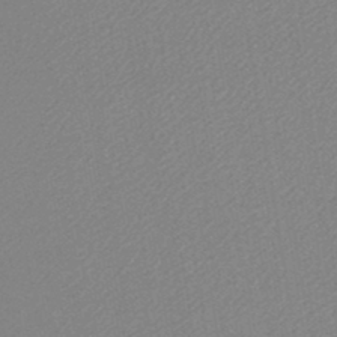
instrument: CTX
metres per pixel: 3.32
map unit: lHb
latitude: -44.3873
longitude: 64.5007
